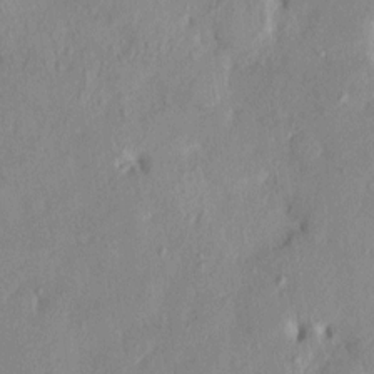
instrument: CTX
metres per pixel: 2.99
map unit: HNhu
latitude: 6.8380
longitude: -2.7057
